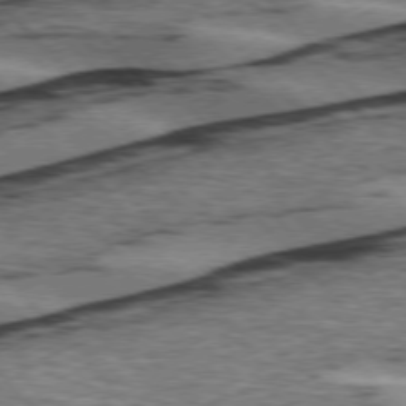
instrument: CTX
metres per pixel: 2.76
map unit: lApd
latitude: 75.7261
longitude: -78.4790
